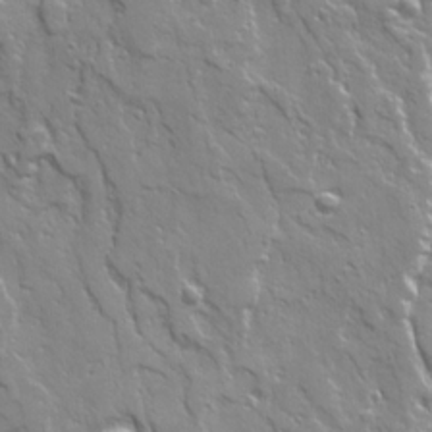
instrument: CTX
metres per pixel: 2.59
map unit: Ave
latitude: 21.1970
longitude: -134.8758
